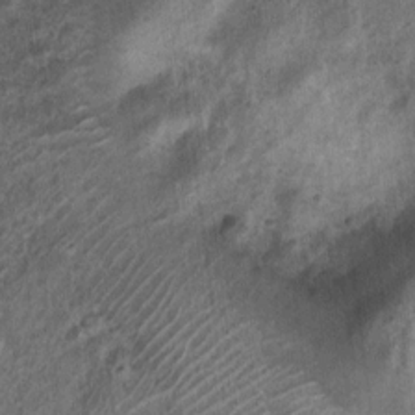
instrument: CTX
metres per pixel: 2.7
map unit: Nhu
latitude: 6.4979
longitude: -20.3278
